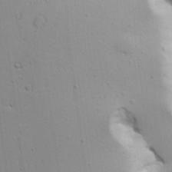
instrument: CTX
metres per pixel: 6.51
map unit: Aa
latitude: 17.7639
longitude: -126.3090
